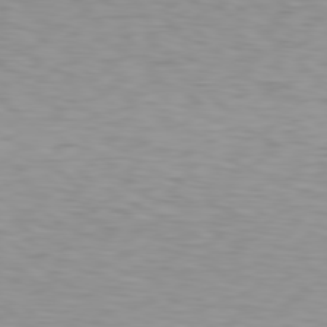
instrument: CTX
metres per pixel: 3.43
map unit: Hpe
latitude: 78.5357
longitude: -167.2726
